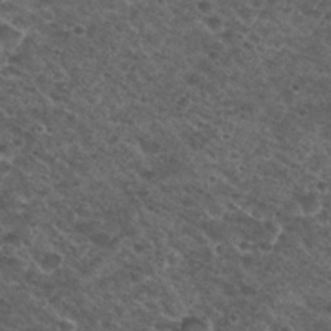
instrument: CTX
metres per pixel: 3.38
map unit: Nhu
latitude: 29.7072
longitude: -49.6505
